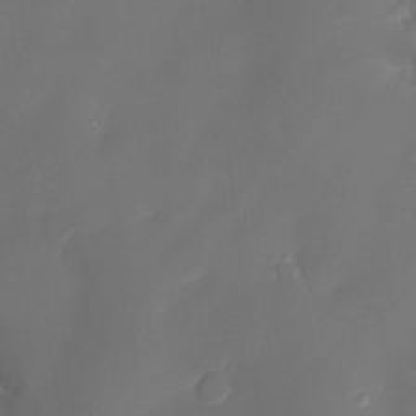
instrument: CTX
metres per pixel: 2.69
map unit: Nhu
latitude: -15.7667
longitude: -57.1403
